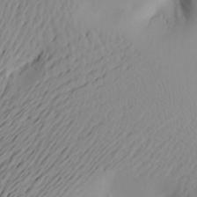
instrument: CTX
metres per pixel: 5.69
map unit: Aa
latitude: 22.1389
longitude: -146.0633
